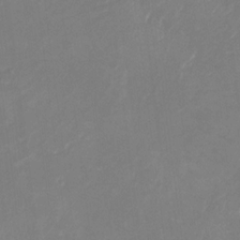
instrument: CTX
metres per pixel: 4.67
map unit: Nhu
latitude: -28.1795
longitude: -67.0080
